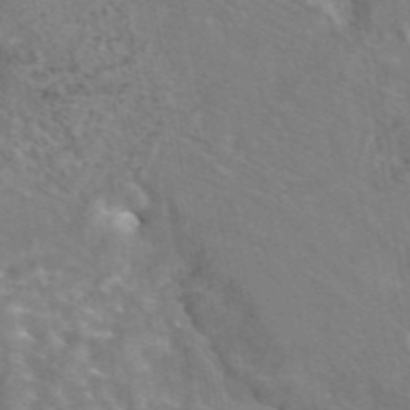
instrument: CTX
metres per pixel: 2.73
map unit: eAb
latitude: 45.0080
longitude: 108.2361
